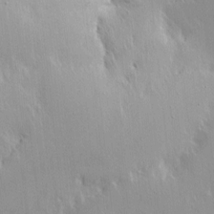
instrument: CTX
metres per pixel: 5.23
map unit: Nhe
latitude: -2.0849
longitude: -59.6316
